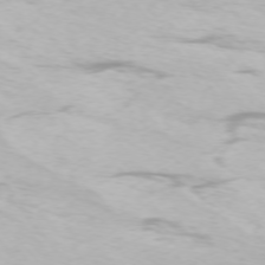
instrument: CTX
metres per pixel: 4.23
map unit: Ap
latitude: -75.0109
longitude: -76.1200
